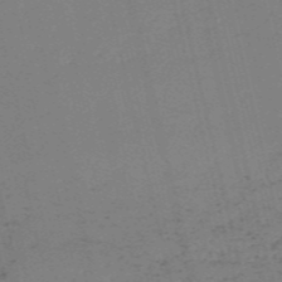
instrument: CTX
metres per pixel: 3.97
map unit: HNb
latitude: -55.7667
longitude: -39.4426
